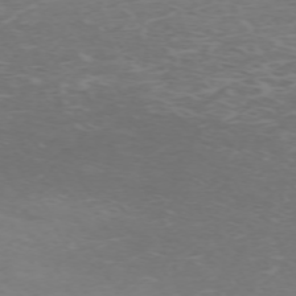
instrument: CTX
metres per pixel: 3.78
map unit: Hpe
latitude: -71.4643
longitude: 12.2929
